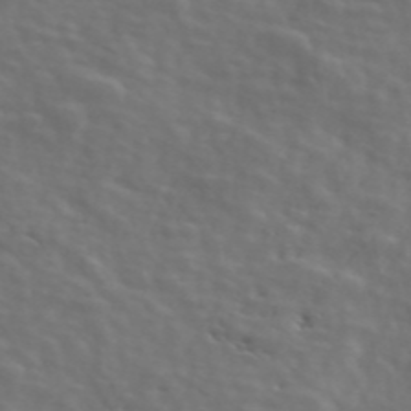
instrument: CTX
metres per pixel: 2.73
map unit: ANa
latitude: 47.5560
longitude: -83.1592
